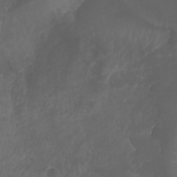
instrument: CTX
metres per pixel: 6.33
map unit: Htu
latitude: -5.2376
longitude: -74.9892
